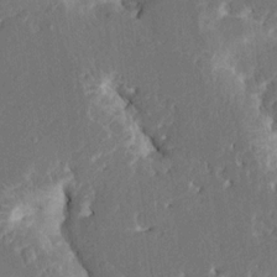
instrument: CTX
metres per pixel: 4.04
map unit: HNhu
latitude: 5.8583
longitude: -6.4034
